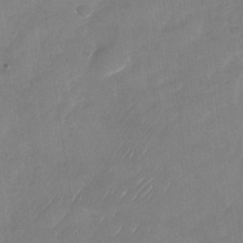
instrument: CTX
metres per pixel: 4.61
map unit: Nhu
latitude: -27.5588
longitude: -62.7247
